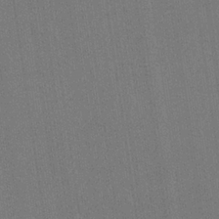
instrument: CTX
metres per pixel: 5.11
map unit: HNb
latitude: -32.1795
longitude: 57.6533
